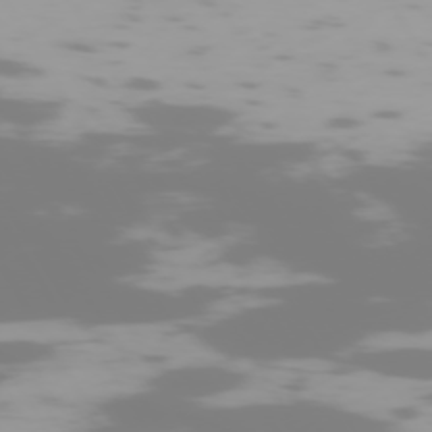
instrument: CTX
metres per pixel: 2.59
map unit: Hpe
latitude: -74.1039
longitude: 4.3495
